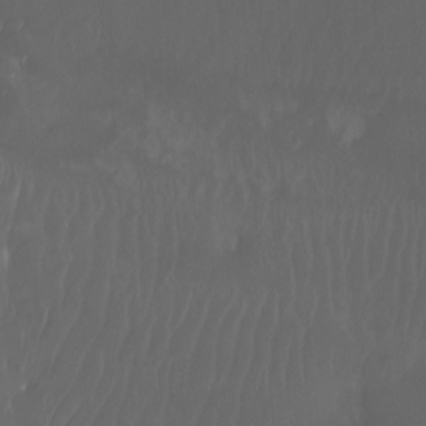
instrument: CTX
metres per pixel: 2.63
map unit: Nhu
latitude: -7.9367
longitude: -81.5371
